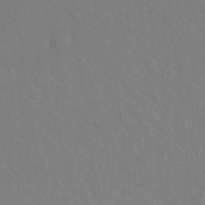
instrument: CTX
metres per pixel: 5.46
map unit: Hto
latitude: -8.3306
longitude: -45.9339
